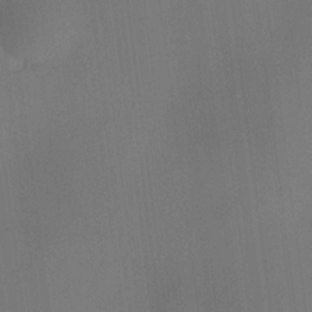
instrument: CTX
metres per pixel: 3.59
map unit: HNhu
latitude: 7.9150
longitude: 16.4440
